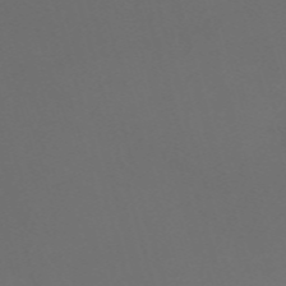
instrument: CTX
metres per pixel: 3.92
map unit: Nve
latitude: -59.9367
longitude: 60.5385
